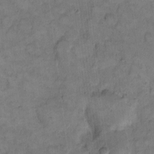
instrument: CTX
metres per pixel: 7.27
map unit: eHh
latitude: 13.1403
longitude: -65.1025
